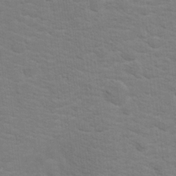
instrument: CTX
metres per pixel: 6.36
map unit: Hto
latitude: 17.2537
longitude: -38.4979
